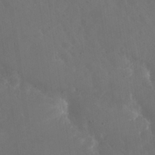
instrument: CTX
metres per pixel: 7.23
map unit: Nhu
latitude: 25.5938
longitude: -57.2159
